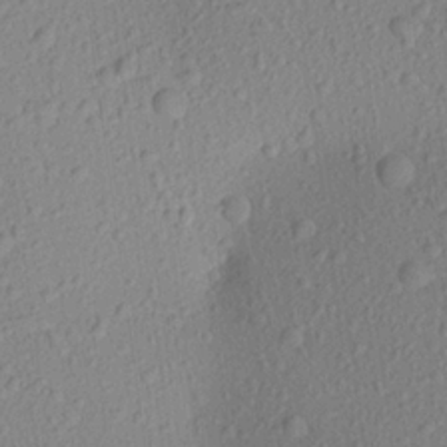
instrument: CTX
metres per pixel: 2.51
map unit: Aa
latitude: 22.7624
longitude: -143.4804
